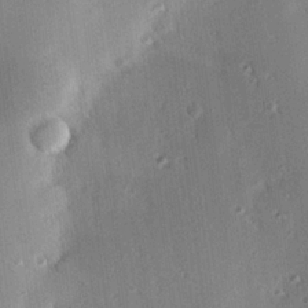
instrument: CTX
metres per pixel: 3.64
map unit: eHh
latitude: 22.6301
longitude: -90.7435
